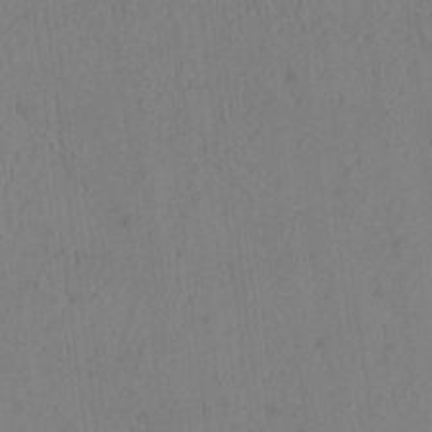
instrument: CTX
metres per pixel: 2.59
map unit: Htu
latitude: -2.9730
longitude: 167.7855
